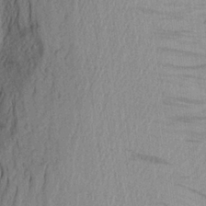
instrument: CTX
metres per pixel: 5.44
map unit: Aa
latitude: 24.1388
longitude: -148.9892
